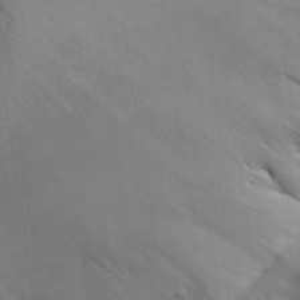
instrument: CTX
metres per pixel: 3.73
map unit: Aa
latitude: 30.6302
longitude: -144.8947
